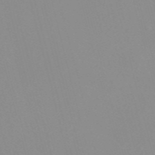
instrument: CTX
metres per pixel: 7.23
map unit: Nve
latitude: -57.3509
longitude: 60.1228
